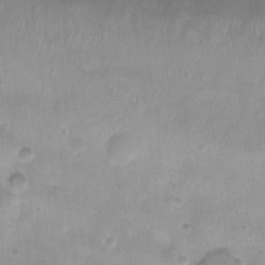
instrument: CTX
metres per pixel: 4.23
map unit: Nhu
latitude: 4.3089
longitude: -16.1389
